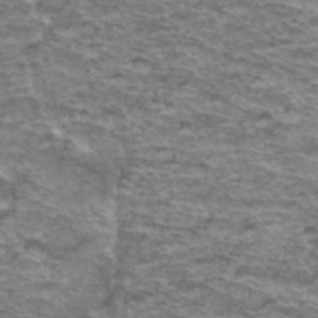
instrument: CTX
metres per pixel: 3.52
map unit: Hto
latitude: 37.7072
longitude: -43.1025
